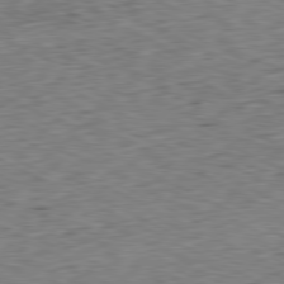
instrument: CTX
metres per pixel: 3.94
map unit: Ap
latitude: -80.7841
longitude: -71.9717
